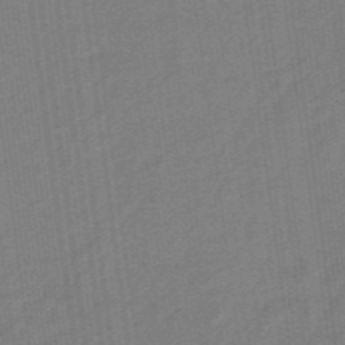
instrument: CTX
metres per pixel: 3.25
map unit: eHb
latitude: -46.8408
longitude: 87.1431
